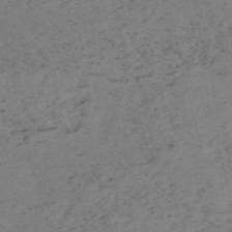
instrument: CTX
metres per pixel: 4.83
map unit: HNb
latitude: -55.1809
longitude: -47.9906
